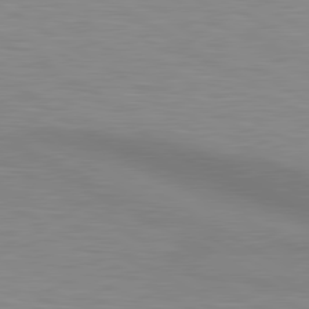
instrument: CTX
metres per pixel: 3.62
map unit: lApd
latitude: 80.4223
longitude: 131.0864
